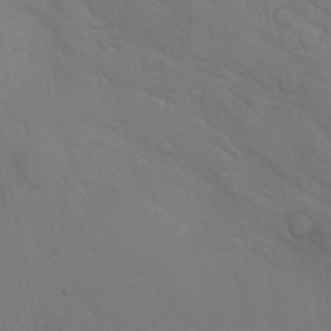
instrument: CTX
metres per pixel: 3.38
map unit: Aa
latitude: -3.4643
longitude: -72.6680
